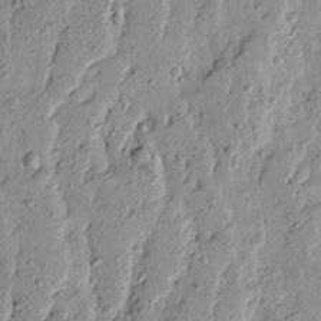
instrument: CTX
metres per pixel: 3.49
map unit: Ave
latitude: 13.7072
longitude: -132.5924
